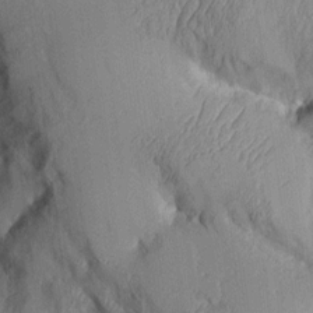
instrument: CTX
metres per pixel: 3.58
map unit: Aa
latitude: 9.5749
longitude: -127.5749
